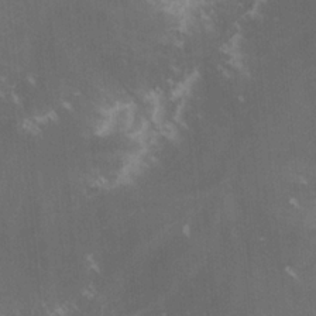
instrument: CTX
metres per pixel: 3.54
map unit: lHvf
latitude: -15.0298
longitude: -101.6694
